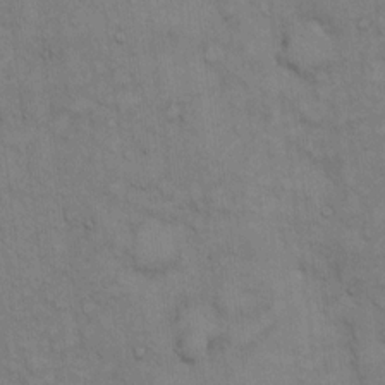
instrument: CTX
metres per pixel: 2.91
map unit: Hto
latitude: 13.5938
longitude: -60.7435
